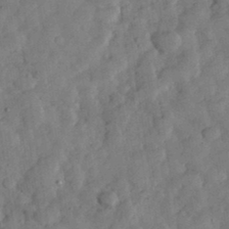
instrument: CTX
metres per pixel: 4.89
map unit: eHh
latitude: 34.7057
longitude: -69.4049
